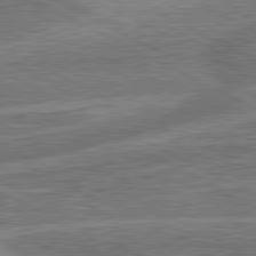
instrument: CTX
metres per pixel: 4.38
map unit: lApd
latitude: 81.3859
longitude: -166.3089
